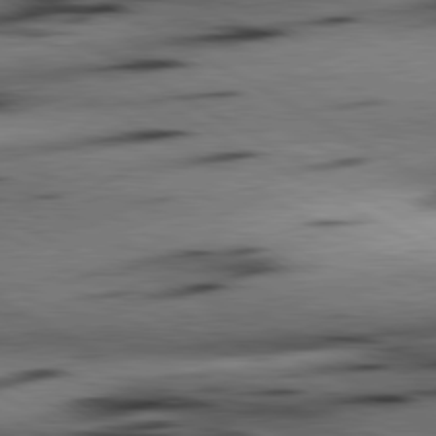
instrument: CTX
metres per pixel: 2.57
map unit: lApd
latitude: 80.4223
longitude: 162.7841
